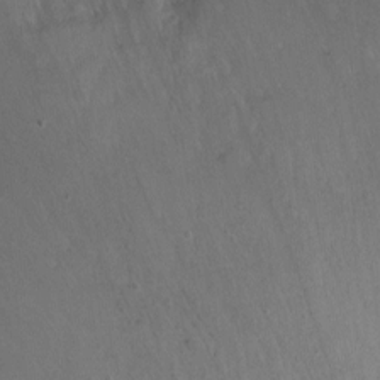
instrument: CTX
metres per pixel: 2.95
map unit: Nhu
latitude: -8.2739
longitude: -42.9514
